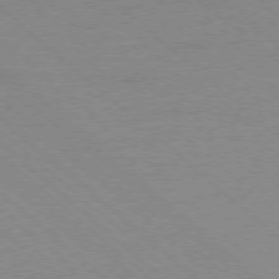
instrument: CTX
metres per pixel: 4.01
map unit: Ap
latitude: -77.6155
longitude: -84.0633
